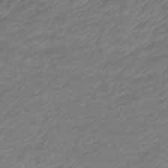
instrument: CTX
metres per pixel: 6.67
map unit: lHb
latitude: -42.3117
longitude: 72.4440
